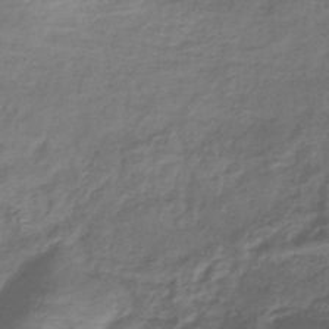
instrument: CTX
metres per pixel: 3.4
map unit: lHb
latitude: -39.0298
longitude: 75.3510
